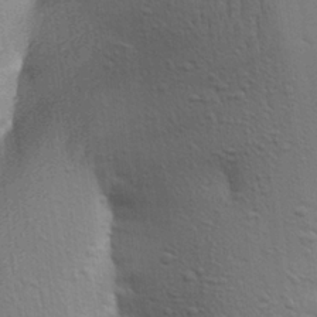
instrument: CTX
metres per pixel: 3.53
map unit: Aa
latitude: 23.2537
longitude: -150.3845
